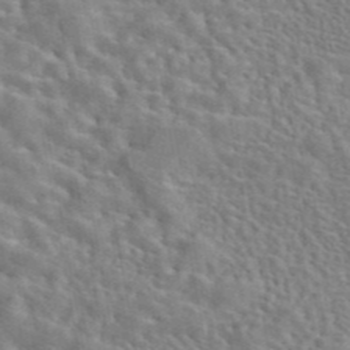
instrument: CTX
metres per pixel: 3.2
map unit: eAb
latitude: 43.4238
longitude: 113.0864
